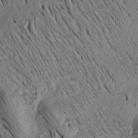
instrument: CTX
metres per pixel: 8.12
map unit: Aa
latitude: 18.4601
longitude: -145.4237
